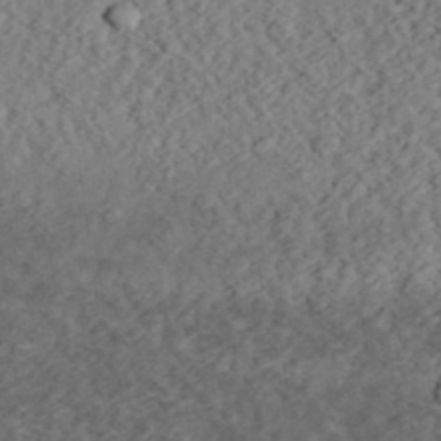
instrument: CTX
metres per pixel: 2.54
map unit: eHh
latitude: 36.1389
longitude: -79.2726
